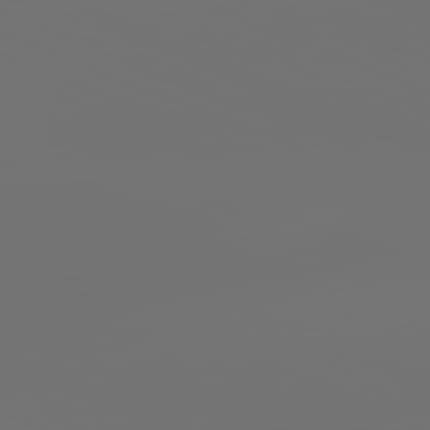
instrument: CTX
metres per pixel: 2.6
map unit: lApd
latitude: 82.0444
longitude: -152.9703
